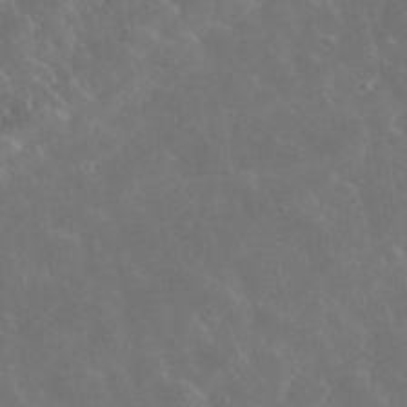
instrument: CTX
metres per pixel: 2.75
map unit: lHvf
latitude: 36.8191
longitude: -90.6490
